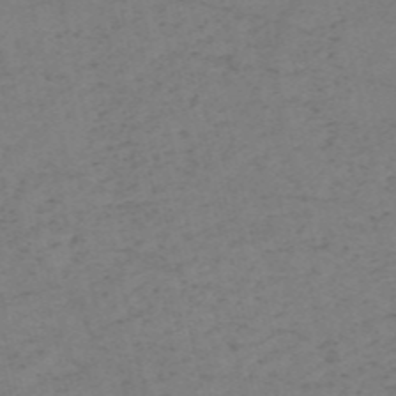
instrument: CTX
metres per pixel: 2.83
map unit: HNb
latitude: -55.2187
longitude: -41.9339
